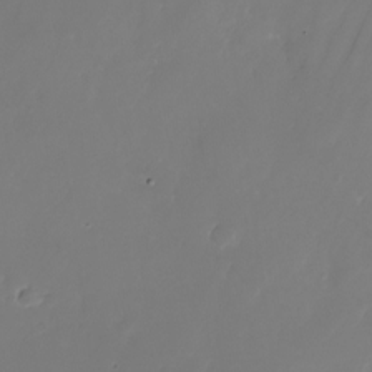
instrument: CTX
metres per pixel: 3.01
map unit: Nhu
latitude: -25.6722
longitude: -71.4993
